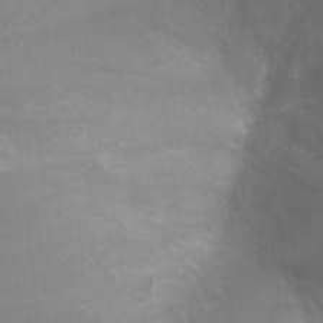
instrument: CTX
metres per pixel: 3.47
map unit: Ht
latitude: -0.8219
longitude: -16.6113
